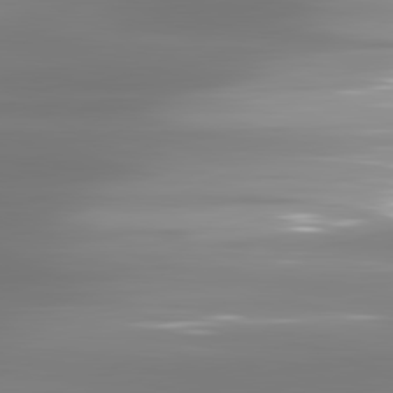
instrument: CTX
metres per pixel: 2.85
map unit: lApd
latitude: 81.3104
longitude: -134.5545
